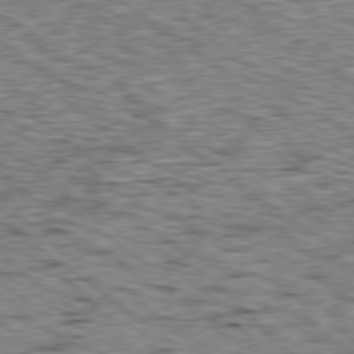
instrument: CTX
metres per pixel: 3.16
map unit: Ap
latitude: -79.2187
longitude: -76.2900
